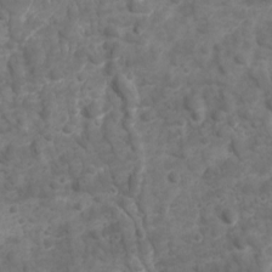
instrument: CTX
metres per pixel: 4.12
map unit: Ave
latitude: 16.9514
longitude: -132.4790
